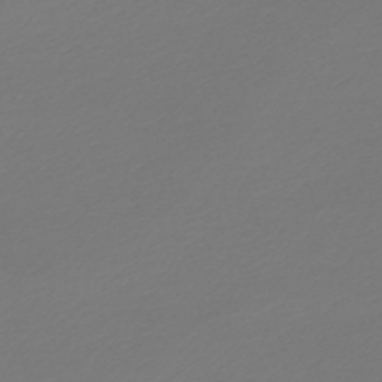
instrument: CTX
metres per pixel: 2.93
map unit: lHb
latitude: -47.1620
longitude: 59.8989
